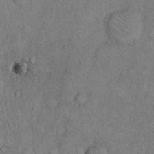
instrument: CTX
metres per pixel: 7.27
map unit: Hto
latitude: 9.2726
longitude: -59.4049
